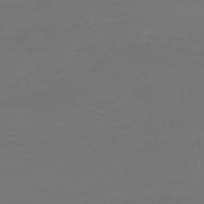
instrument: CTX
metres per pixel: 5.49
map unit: HNb
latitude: -45.4265
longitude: 55.3132
